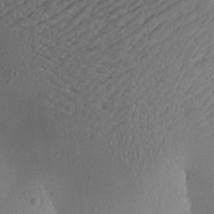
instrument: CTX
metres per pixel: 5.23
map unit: Aa
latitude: 25.7260
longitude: -144.7813
